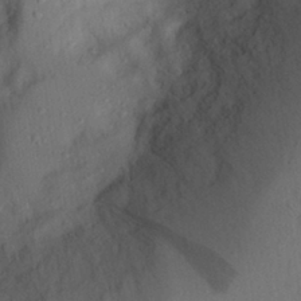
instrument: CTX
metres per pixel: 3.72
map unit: Aa
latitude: 28.3089
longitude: -146.6491
